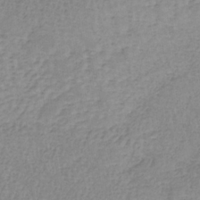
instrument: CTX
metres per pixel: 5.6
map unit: lHb
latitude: -35.5588
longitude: 72.6140
